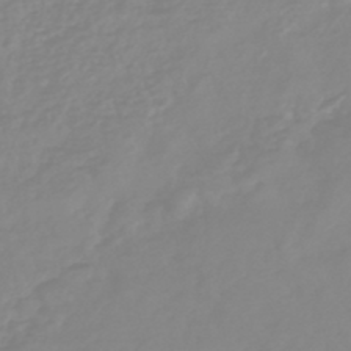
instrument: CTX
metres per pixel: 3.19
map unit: eHb
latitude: -45.5966
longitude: 82.4251
